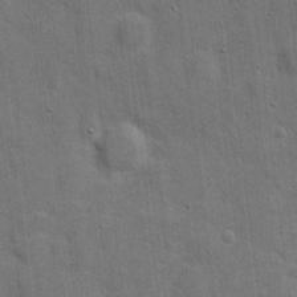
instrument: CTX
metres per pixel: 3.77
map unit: Hve
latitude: 19.2915
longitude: 151.7478
